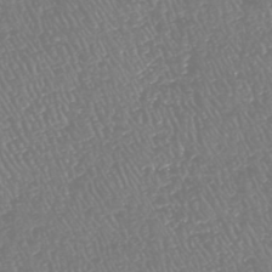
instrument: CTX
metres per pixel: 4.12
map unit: HNhu
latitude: -47.9367
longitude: 29.2943
